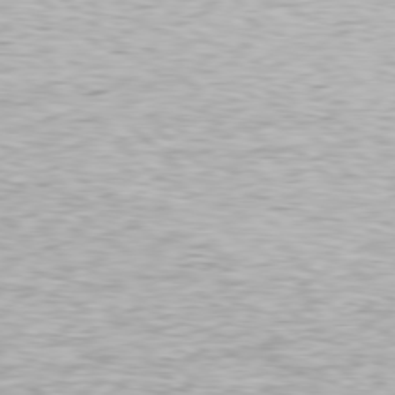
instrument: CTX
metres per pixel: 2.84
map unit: Hpe
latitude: 78.3090
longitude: -148.9325
